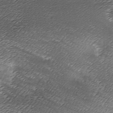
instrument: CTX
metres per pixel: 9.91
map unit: Ave
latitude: -7.4832
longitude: -123.2537
